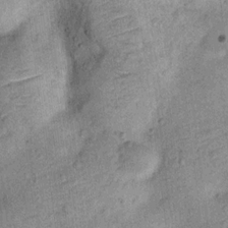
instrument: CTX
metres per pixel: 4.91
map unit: Ht
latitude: 11.4427
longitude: -39.3482
